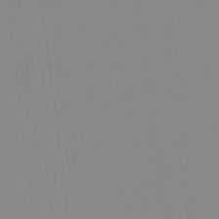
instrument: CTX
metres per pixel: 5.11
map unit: Hto
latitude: -8.0283
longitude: -49.5560
